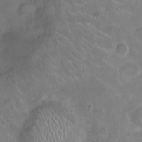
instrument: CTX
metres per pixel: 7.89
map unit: Ht
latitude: -4.5196
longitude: -15.6505
